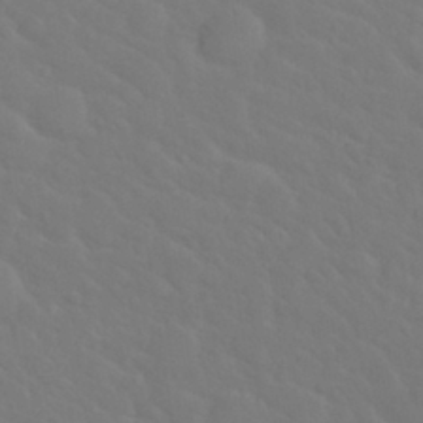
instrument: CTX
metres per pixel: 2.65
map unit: Nhu
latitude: 29.4615
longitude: -52.4412
